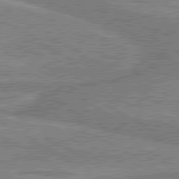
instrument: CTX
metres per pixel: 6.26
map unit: lApd
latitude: 80.1956
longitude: -171.8961
